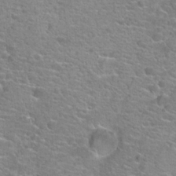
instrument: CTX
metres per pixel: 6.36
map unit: Hto
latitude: 18.3467
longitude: -41.5749
